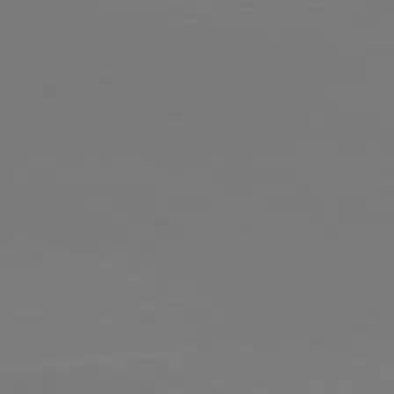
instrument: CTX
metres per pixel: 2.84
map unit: lApd
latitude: 81.8583
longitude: 146.9353
